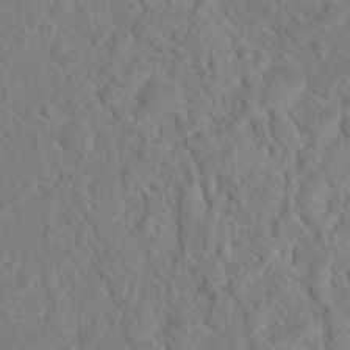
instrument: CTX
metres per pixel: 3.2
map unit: Hto
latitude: 18.3467
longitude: -37.1592
